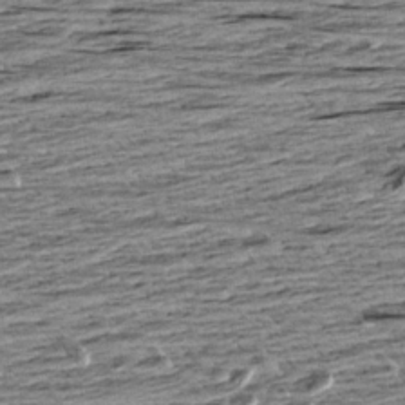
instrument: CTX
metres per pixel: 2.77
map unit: Aa
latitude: 8.5168
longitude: -139.4615
